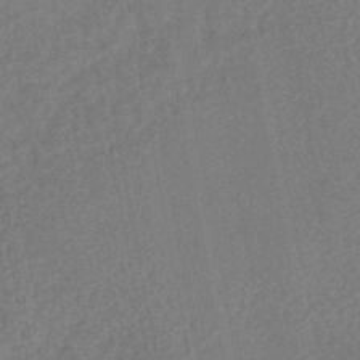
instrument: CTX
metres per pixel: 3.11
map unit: HNhu
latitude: -46.8786
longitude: 98.7463
